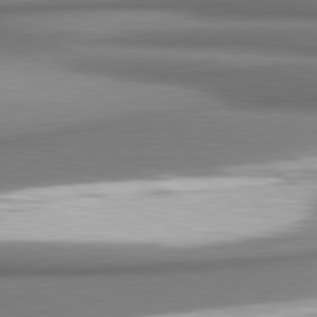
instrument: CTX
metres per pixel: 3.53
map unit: lApd
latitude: 80.6301
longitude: 179.8422
